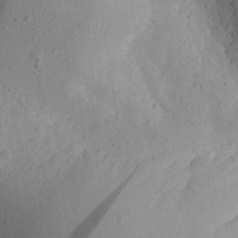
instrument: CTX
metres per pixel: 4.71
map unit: Aa
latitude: 23.8205
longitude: -127.4993
